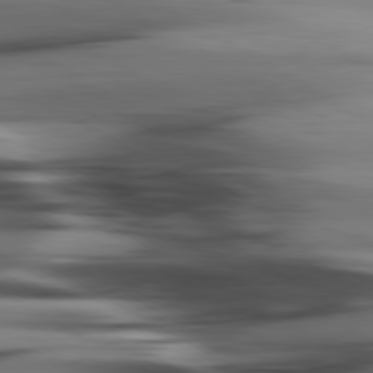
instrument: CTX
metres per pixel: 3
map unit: lApd
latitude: 80.5357
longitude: -122.3845
